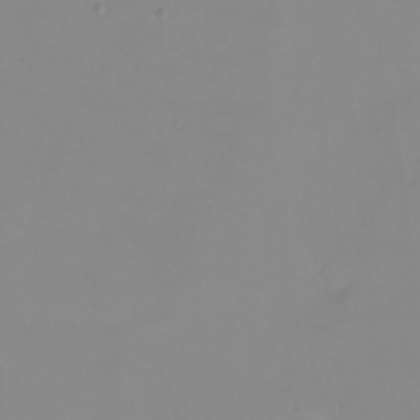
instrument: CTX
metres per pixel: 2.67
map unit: eHh
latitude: -5.5021
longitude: -80.4601
